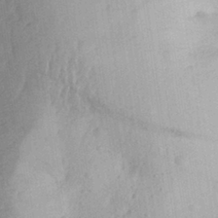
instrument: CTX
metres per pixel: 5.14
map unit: Aa
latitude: 27.9906
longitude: -148.0822
